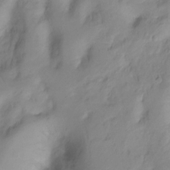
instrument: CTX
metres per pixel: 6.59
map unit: Ht
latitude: -10.8408
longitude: -39.8583
